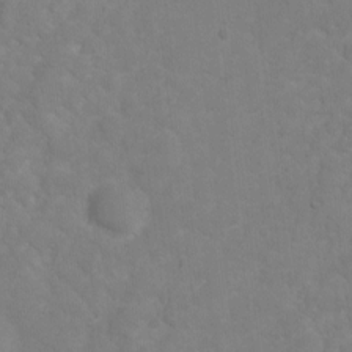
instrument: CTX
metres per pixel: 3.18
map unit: Hto
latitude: 2.8191
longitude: -35.4615
